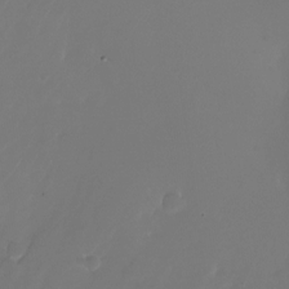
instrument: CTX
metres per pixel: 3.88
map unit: Nhu
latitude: -25.5966
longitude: -71.6883
